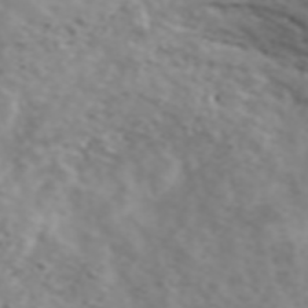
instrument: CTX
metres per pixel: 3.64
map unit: ANa
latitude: 44.3656
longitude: 21.9178
